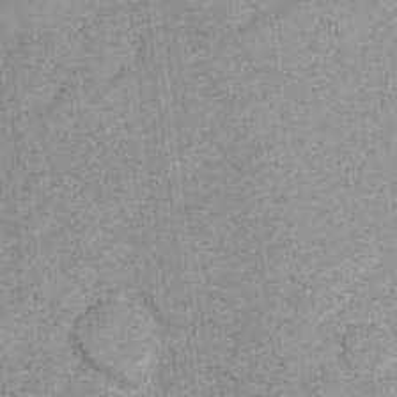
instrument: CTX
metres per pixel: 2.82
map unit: Hto
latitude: 6.4979
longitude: -36.8947
